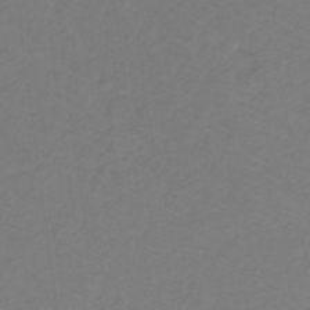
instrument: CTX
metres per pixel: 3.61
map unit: lHb
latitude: -31.6155
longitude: 64.6897
